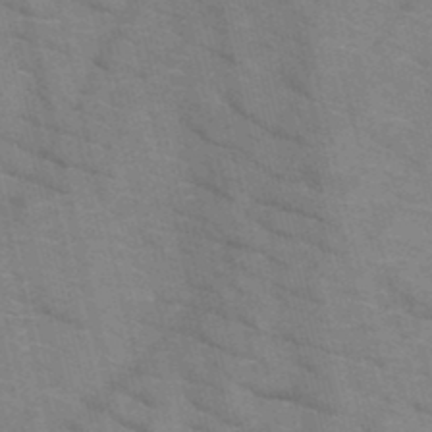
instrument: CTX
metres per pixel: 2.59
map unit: HNb
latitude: -47.8989
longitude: -47.8017
